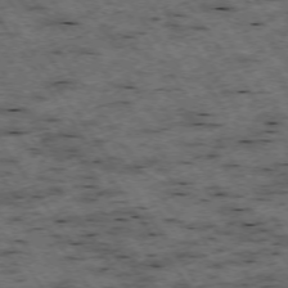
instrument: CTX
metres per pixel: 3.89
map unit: Hpe
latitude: -74.0850
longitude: 3.7666
